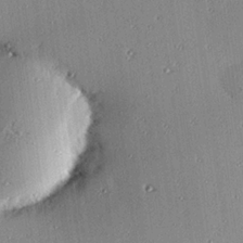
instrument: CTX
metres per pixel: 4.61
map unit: eHh
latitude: 23.7261
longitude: -89.7261
